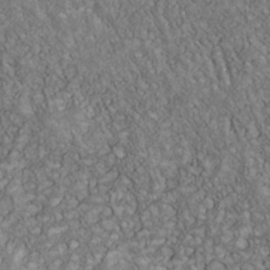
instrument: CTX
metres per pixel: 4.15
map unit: Nhu
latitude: -39.6911
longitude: -83.3292
